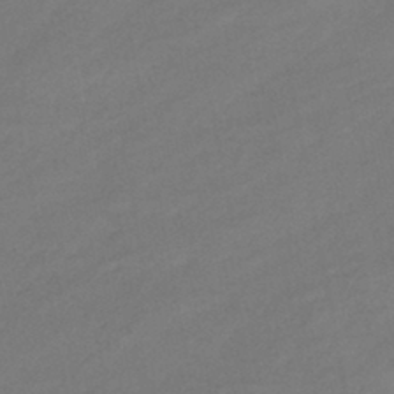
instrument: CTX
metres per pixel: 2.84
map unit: eHb
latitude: -39.5210
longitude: 82.4251
